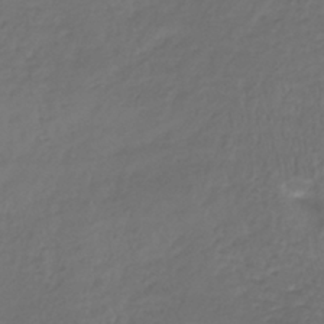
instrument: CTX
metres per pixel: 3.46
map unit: lHb
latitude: -39.3699
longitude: 69.8233
